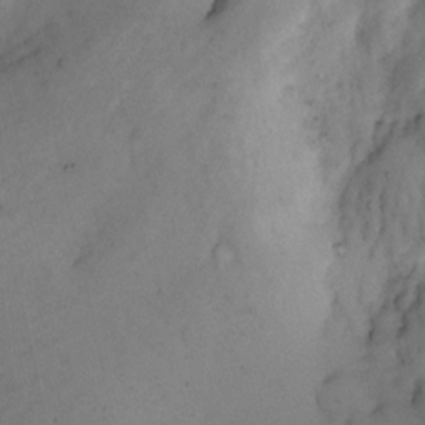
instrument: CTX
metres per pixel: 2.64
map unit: Nhe
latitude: -1.6911
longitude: -58.4979
